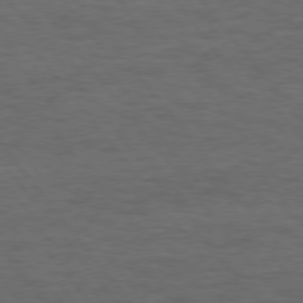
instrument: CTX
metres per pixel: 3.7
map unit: Hpe
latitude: 75.2915
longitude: -137.0837
